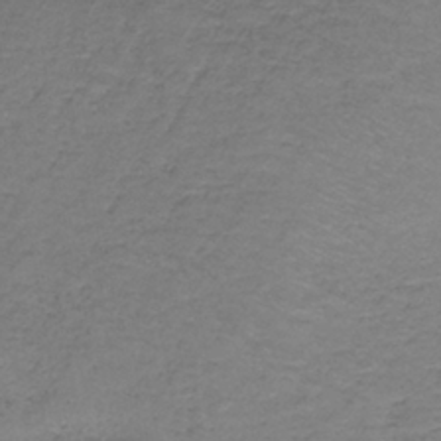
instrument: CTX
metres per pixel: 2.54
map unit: HNb
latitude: -36.5384
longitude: 53.7099
